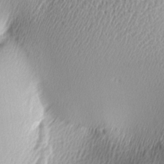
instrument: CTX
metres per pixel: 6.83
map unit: lAa
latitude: -5.3887
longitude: -123.0458
